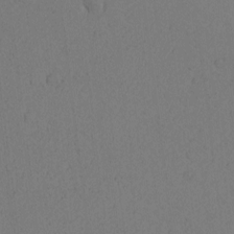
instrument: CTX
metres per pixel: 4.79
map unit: Nhu
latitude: -6.2739
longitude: -153.1970
